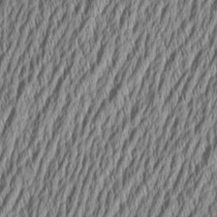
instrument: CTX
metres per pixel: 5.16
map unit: Aa
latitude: 6.5924
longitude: -129.4237
